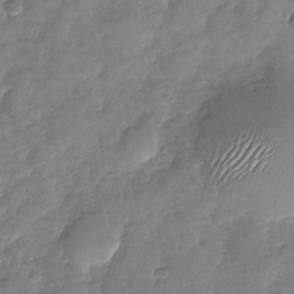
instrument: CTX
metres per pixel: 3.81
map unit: Nhu
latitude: -27.8989
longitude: -61.5749
